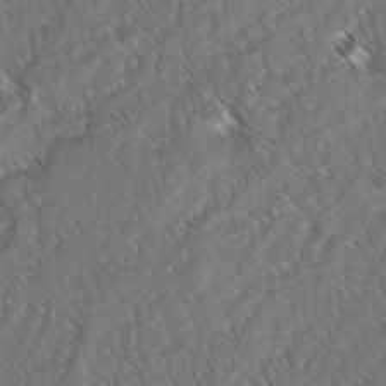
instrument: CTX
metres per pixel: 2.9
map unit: lAvf
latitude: -3.4832
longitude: -114.2522
